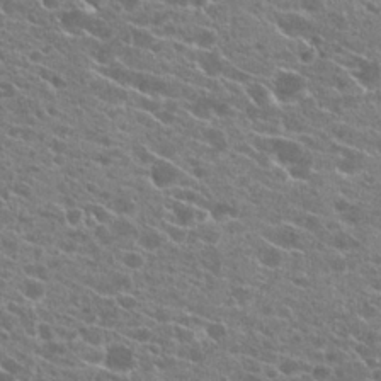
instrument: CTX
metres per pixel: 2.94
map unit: Hto
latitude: 23.6694
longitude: -40.8757
